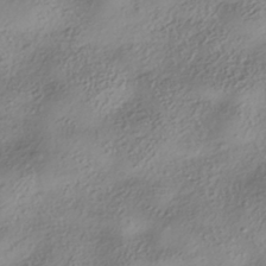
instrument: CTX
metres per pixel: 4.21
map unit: HNhu
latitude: -40.7085
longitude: 102.1228
